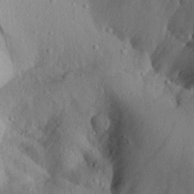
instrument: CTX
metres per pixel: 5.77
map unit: Aa
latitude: 28.8380
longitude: -132.9892
